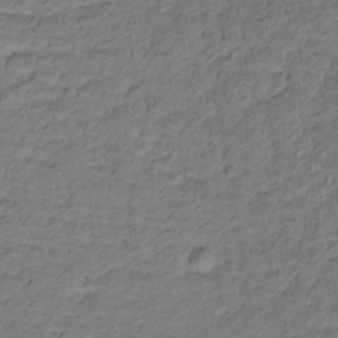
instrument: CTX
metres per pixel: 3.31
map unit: lHb
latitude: -32.7841
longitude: 65.3699
